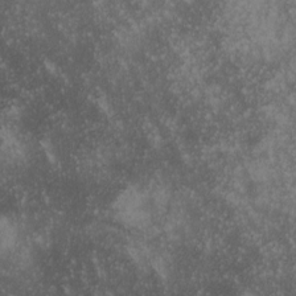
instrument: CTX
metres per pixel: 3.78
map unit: lHvf
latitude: -13.2187
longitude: -101.6883
